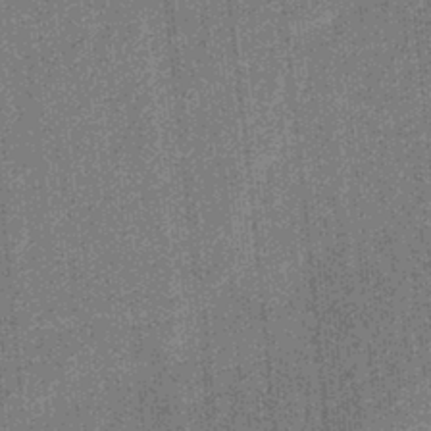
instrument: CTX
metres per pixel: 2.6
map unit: eHb
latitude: -31.8800
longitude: 73.5966
